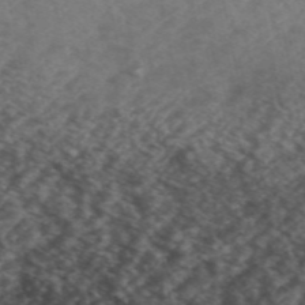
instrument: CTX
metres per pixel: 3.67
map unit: ANa
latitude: 49.6505
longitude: -72.9703
